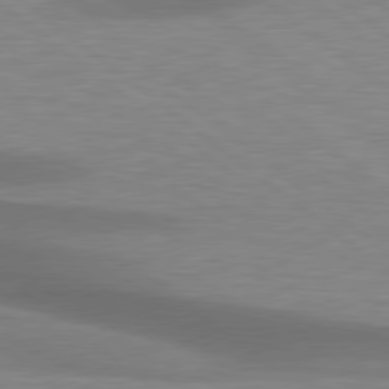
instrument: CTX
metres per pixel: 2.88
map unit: lApd
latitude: 79.4427
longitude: -88.8947
